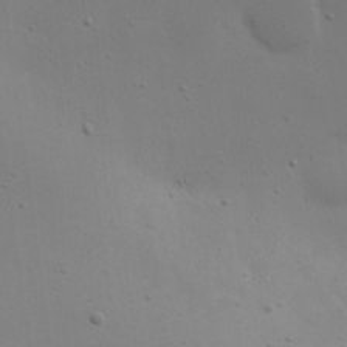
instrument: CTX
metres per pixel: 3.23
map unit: eHh
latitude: 23.0458
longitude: -69.4238
